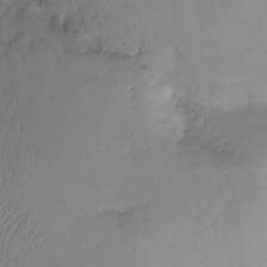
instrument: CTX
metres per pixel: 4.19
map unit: Ht
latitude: -15.1998
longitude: -48.9136
